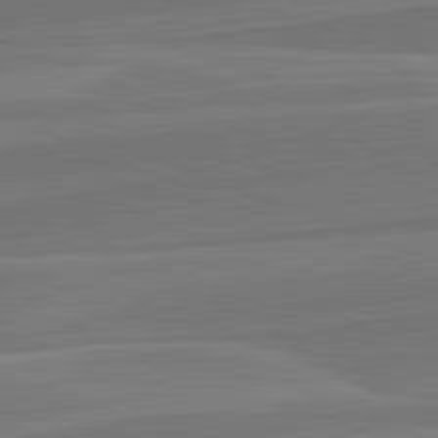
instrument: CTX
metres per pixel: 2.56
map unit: lApd
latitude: 82.3845
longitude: 141.4643
